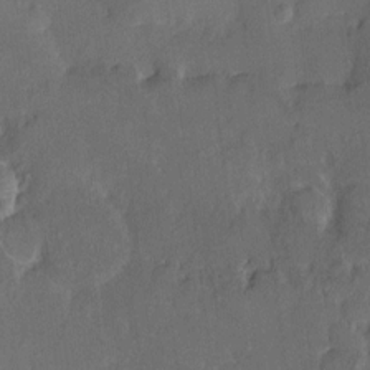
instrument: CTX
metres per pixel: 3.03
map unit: HNhu
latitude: 6.1767
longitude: 3.3320
